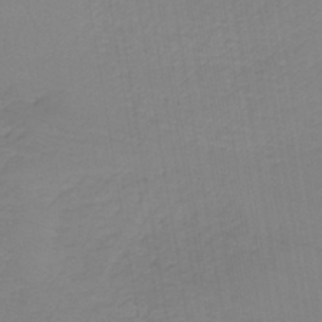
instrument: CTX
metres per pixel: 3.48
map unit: lHb
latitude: -41.8800
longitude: 71.0109
